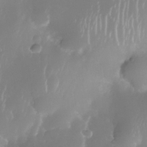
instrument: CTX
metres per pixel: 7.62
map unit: Nhe
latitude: -35.0864
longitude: -131.3482
